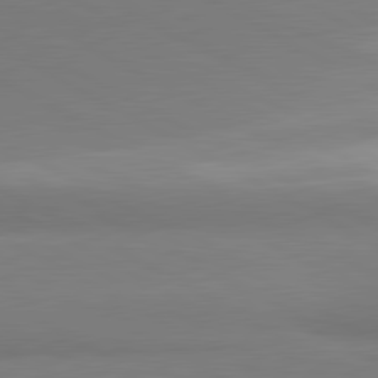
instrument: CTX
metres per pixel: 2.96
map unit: lApd
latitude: 81.3104
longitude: 159.2942
